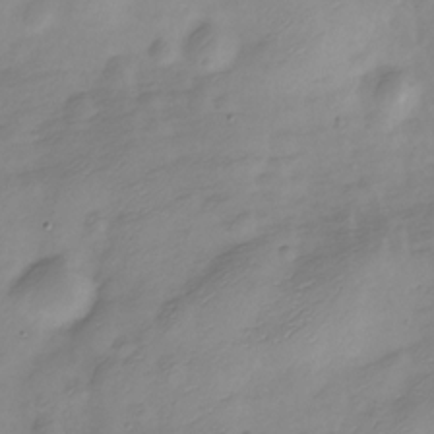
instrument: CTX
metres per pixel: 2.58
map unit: Nve
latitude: -21.7666
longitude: 107.1242
